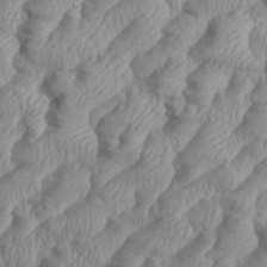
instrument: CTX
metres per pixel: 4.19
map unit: eHh
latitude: 36.3279
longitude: -137.3671
